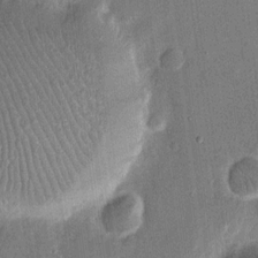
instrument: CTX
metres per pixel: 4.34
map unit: eHh
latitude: 15.5938
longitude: -70.4034
